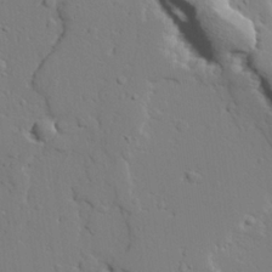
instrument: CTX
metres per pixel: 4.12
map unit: lAvf
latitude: 24.8757
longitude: -109.9150
